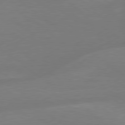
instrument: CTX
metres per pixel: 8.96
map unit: lApd
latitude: 79.4616
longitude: -148.1011
